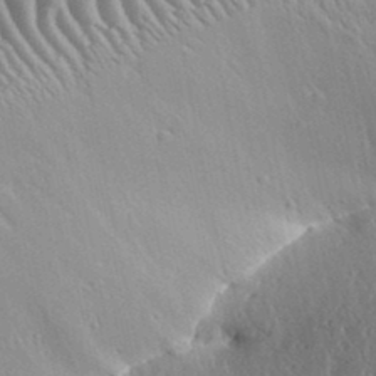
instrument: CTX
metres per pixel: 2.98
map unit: Aa
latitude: 30.9325
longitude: -134.3278
